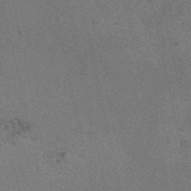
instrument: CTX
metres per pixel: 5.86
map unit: eAb
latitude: 50.8569
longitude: 107.7289
